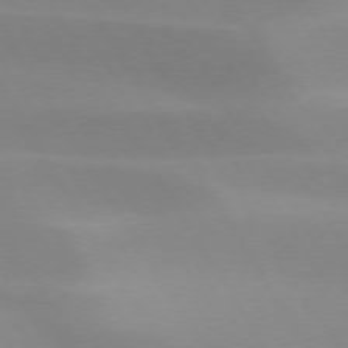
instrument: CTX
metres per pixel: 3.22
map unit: lApd
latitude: 73.7639
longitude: -49.2726
